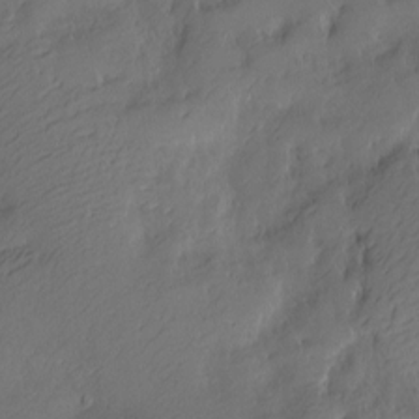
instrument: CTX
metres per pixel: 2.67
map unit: Nve
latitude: -9.8044
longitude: 173.2565
